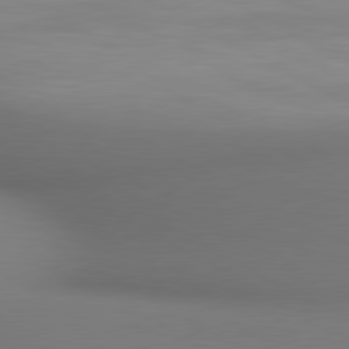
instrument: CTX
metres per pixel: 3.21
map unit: lApd
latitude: 80.6490
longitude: 133.2754
